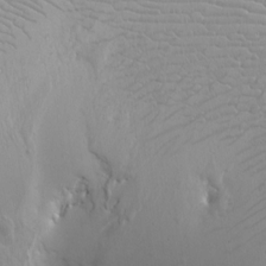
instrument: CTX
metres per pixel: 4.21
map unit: Htu
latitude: -8.1984
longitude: -64.8380
